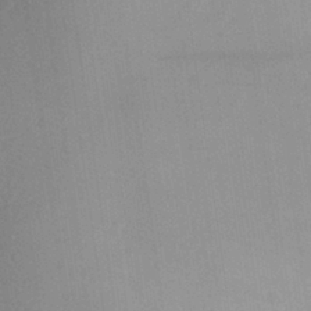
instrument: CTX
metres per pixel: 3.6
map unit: Aa
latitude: 28.2333
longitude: -146.5357
